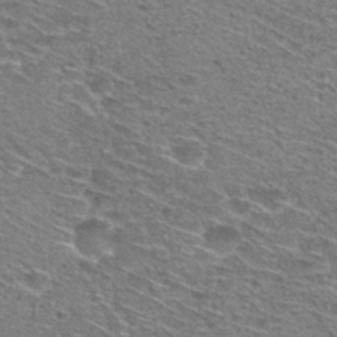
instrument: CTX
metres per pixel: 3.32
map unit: Hto
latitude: 29.2915
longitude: -47.0081
